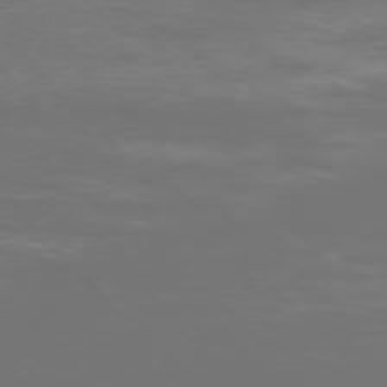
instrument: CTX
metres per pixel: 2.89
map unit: Ap
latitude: -75.5022
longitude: -76.1389
